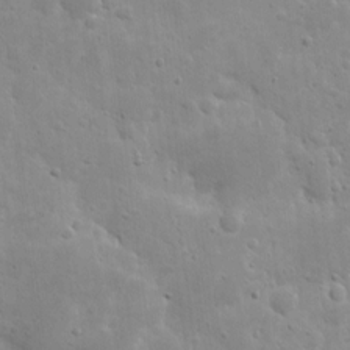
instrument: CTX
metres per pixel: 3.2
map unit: eHh
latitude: 8.2712
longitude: -72.7813
